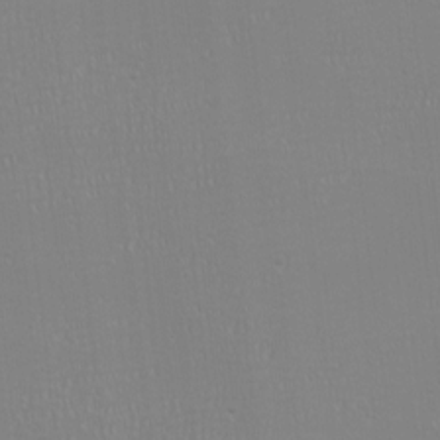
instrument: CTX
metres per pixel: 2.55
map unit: eHh
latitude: -6.4251
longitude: -83.4048
